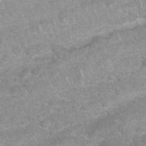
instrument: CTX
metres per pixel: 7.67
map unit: Nhu
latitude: 26.6680
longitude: -62.7624
